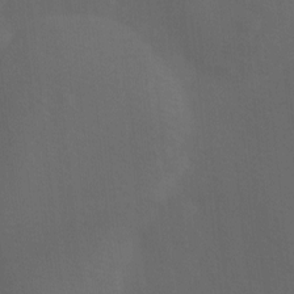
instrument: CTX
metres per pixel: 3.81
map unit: Ave
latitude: 1.6505
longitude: -112.8380
